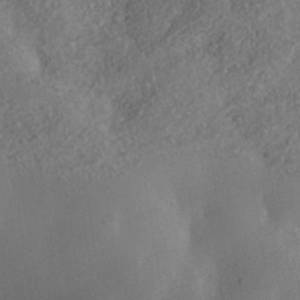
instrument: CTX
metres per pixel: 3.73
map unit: Nhe
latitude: -35.6722
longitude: -130.5357
